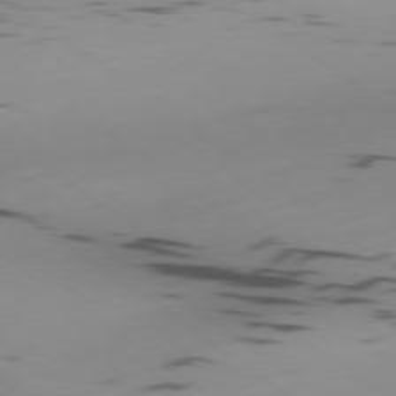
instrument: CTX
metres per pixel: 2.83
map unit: Ap
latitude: -79.3887
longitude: -62.8380
